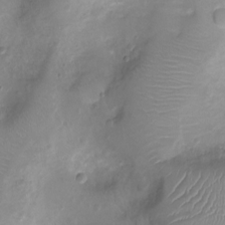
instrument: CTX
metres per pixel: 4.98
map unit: Ht
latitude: -7.5210
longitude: -18.5356
